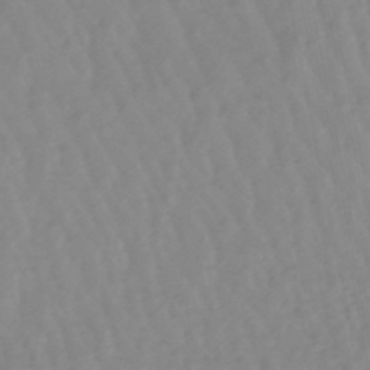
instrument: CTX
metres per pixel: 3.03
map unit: lHb
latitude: -48.3118
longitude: 78.7085
